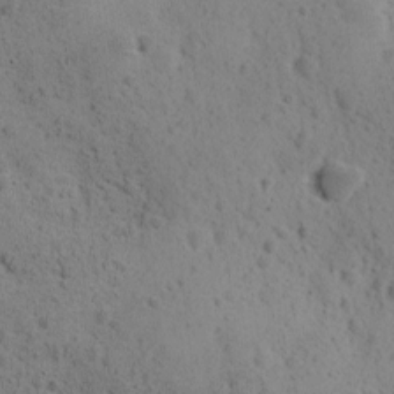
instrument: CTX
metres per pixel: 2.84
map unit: Ave
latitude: 11.7261
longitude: -105.8395
